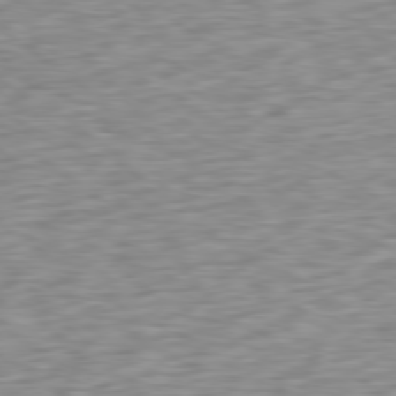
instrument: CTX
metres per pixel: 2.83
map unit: Ap
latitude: -79.8989
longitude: -70.1767
